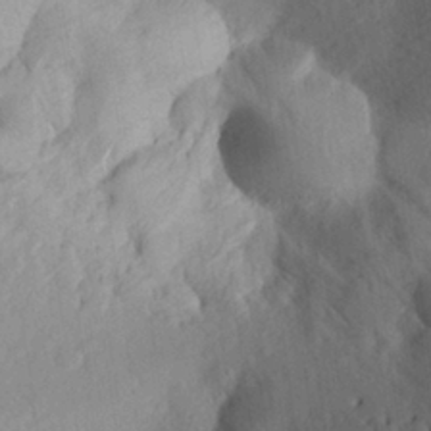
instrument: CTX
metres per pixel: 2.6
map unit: Aa
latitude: 25.0836
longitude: -147.8017
